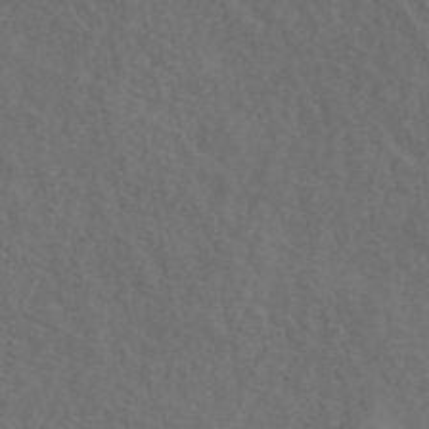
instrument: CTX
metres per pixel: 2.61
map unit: ANa
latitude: 42.4412
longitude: 51.5021
